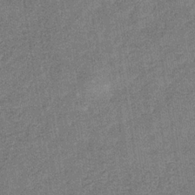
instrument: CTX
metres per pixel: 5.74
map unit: eHb
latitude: -31.7477
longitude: 72.7652
